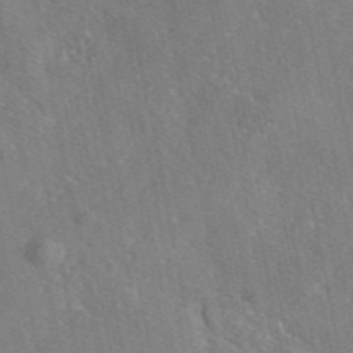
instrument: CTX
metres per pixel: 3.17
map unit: eAb
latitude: 46.3468
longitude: 111.7855
